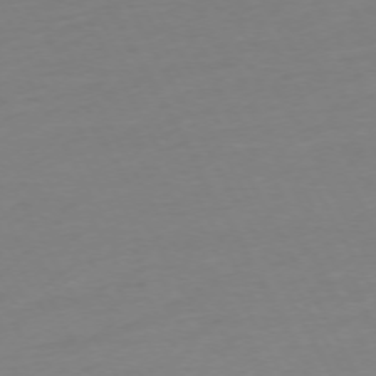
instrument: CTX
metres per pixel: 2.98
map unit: Ap
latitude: -74.2929
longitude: -69.8017
